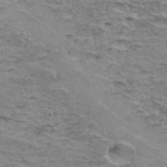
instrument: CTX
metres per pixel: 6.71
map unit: Hto
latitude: 36.0444
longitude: -43.1403
